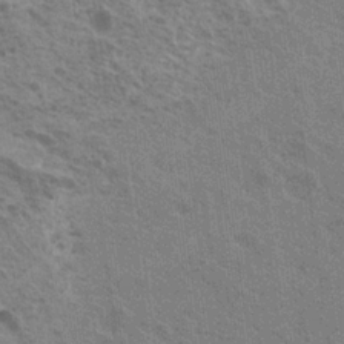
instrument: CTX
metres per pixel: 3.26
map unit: Nhu
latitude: 19.5749
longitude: -30.8380
